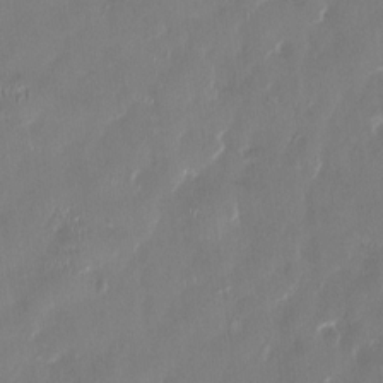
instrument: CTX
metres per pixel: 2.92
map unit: HNhu
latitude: 1.0836
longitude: -4.9703
